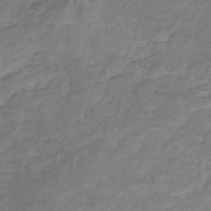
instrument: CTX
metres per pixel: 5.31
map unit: eHb
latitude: -30.8219
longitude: 69.3887
